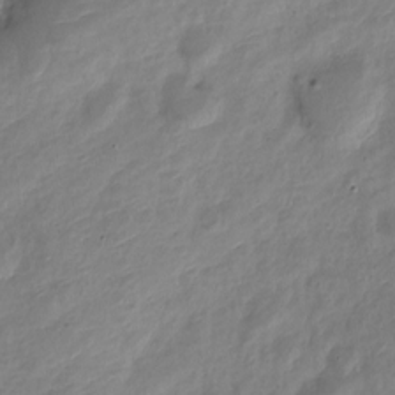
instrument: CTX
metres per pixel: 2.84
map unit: Nve
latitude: -20.0850
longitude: 108.2550
